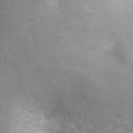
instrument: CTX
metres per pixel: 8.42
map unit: Ht
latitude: 3.0836
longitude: -29.0269
